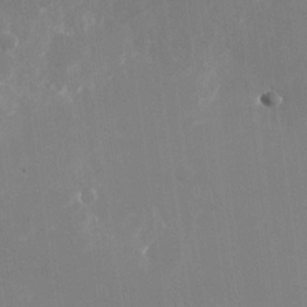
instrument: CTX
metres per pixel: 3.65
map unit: Nhu
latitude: -23.9745
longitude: -72.1578
